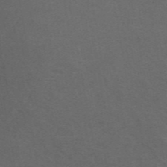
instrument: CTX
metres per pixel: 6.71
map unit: ANa
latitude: 44.3467
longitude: 26.4251
